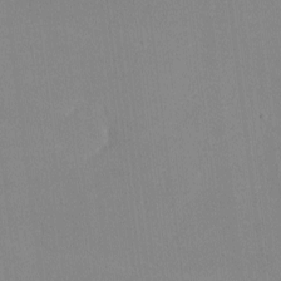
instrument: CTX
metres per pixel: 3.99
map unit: lHvf
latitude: -10.3684
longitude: -100.3467
